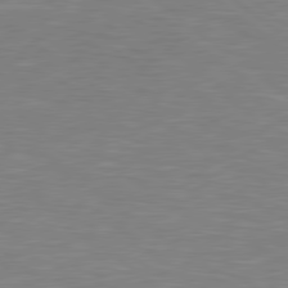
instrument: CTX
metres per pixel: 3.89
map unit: Hpe
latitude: 79.1214
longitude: -125.9339
